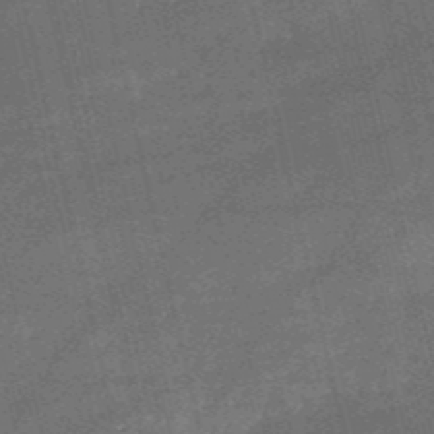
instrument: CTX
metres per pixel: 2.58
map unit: HNb
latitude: -52.3306
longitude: -40.4789
